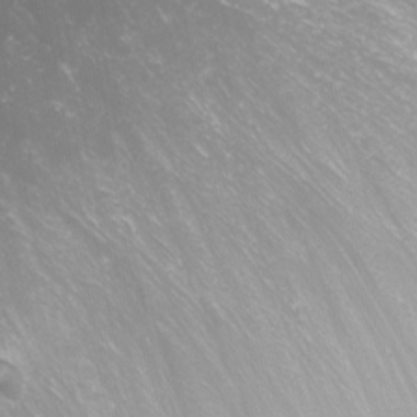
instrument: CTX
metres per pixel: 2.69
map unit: Nhu
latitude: -0.8975
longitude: -80.5546
